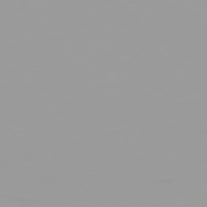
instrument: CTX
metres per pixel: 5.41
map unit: Hpe
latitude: -74.9353
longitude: 7.3131
